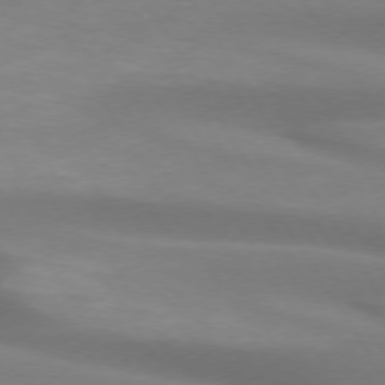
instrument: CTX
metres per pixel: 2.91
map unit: lApd
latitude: 74.0822
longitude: -50.0255
